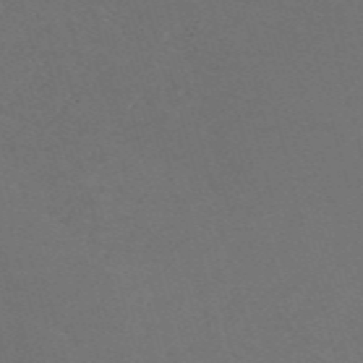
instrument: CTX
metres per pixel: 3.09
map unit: Nve
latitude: -57.9367
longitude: 52.2739
